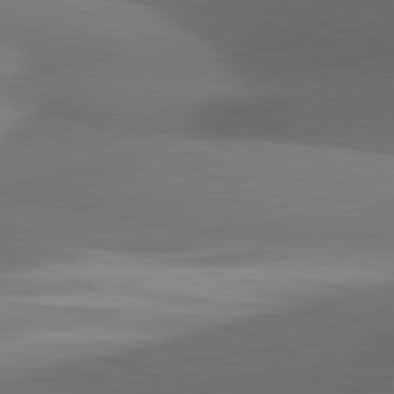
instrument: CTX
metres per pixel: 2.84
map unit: lApd
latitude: 81.3671
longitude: 132.4629
